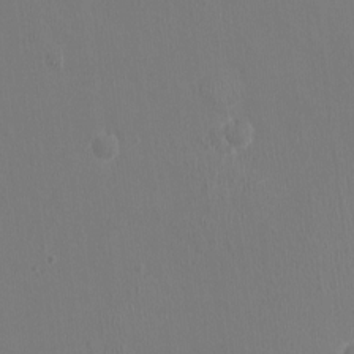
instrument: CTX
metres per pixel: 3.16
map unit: Ht
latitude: -1.9367
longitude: -19.0647
